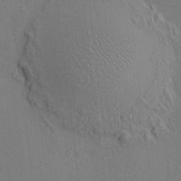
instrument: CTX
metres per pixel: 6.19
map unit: HNhu
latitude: 7.1025
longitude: 15.1431
